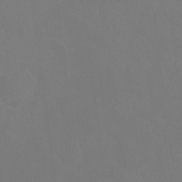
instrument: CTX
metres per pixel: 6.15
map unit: Hto
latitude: -7.6344
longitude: -38.9136
